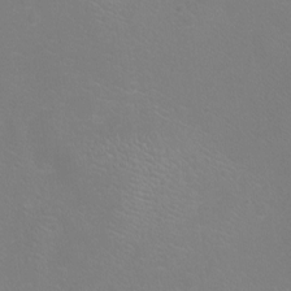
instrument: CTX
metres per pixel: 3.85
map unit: Ht
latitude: -8.2361
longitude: -20.6113
